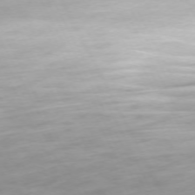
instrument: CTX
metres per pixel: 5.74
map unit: Ap
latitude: -73.1620
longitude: -69.8206
